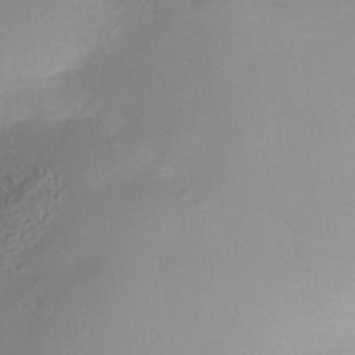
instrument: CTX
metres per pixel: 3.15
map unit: Nhe
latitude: -37.5966
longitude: -118.8002
